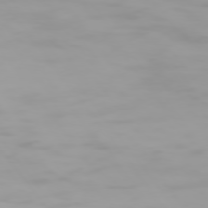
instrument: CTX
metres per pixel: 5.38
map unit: Hpe
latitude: 74.1011
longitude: -129.0080
